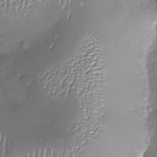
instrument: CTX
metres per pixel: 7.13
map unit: Nhu
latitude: -27.3509
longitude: -58.6302
